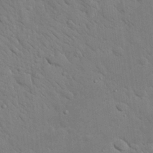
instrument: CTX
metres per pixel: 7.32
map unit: Nhu
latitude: 24.0444
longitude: -74.2900
